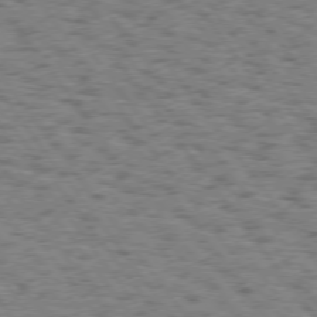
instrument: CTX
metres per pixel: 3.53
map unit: Hpe
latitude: 74.4034
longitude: -135.0458
